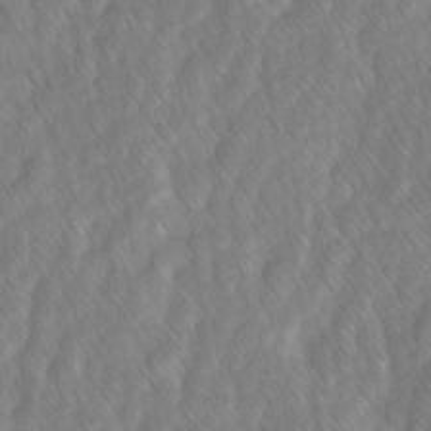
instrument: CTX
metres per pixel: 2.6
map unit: Ave
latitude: -1.1432
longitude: -113.1970
